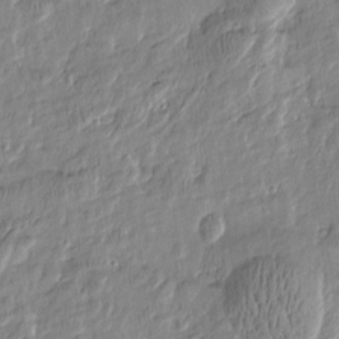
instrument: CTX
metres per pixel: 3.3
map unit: Htu
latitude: -6.0661
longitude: 174.3495
